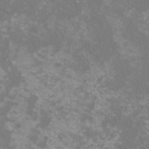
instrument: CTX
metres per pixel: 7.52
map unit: HNhu
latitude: 0.6301
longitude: -1.4993
